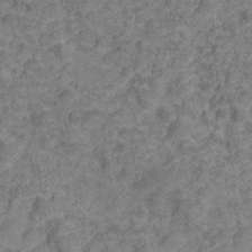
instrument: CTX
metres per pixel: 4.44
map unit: Hve
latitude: -28.0472
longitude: 91.8045
